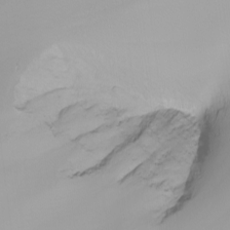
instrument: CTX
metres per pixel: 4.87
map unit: Nhu
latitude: -6.5573
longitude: -83.6693
